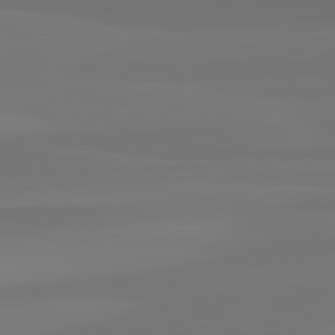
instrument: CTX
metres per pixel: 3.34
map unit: lApd
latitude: 82.8002
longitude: 158.5762
